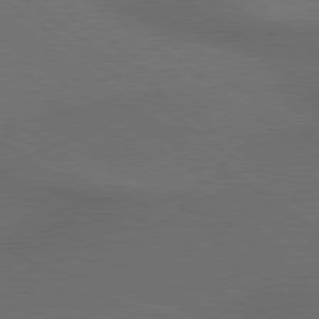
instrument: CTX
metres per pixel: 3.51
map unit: lApd
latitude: 79.5182
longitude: -177.0269
